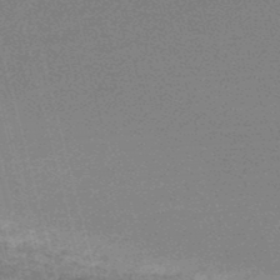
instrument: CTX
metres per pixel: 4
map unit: lHb
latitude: -48.6897
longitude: 67.9556
